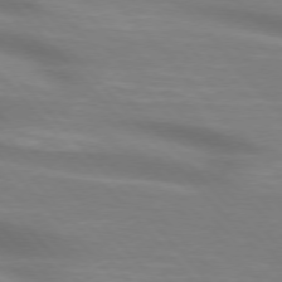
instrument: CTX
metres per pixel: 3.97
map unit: lApd
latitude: 75.1970
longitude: -60.9324
